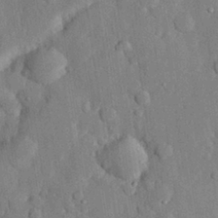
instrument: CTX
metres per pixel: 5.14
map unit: eHh
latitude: 27.9528
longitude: -79.2726
